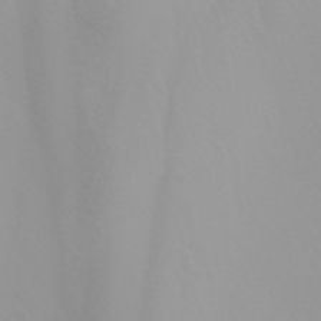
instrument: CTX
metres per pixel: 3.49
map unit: Nhu
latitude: -6.3306
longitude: -85.2726
